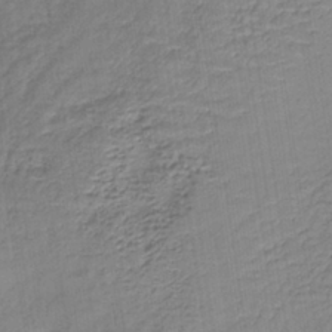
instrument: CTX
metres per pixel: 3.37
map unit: lHb
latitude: -37.2187
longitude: 69.5021
